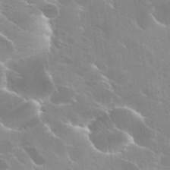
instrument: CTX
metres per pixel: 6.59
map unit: Hto
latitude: 29.6694
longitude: -43.6316
